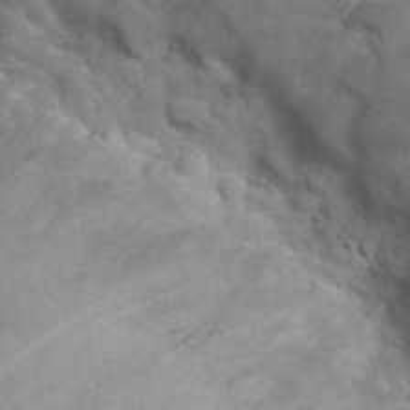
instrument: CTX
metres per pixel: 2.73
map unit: Hto
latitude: 33.3293
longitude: -41.7827
